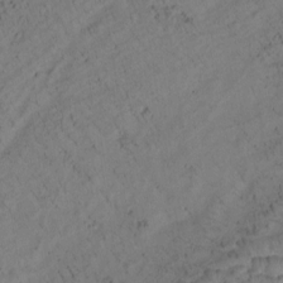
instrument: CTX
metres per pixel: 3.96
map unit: Htu
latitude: 0.7813
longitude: 175.8044
